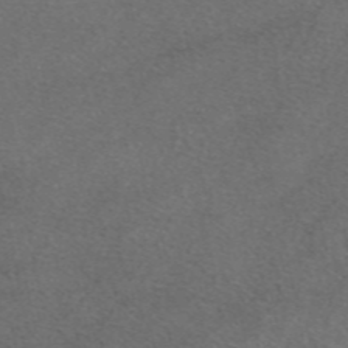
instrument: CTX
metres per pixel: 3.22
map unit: eAb
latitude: 48.1200
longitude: 107.5777
